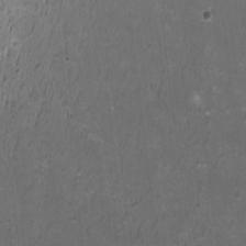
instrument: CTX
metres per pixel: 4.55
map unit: HNhu
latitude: 0.8569
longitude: -0.6490
